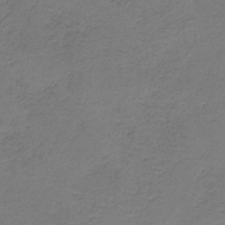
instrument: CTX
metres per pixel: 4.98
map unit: HNb
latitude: -35.7289
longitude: 53.7099
